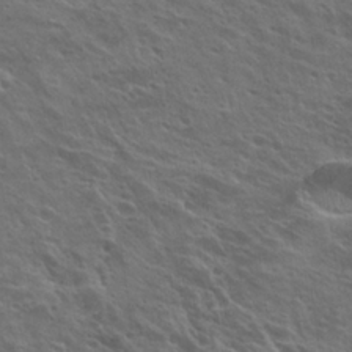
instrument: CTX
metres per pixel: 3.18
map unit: Hto
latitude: 24.4978
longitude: -30.4412
